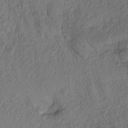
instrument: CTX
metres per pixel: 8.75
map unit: Aa
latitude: 17.2348
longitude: -144.1767
